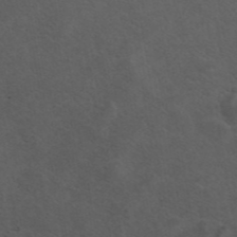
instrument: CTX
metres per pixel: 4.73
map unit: ANa
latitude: 42.7813
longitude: 14.2740
